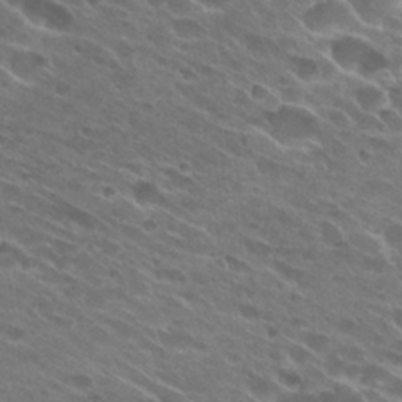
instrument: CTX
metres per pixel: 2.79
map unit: Hto
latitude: 27.1214
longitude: -42.3845
